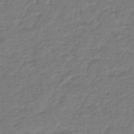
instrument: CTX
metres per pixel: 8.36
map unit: HNhu
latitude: -46.1605
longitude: 89.8233
